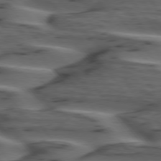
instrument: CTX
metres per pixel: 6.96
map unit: lApd
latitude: 75.3104
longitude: -70.9514
